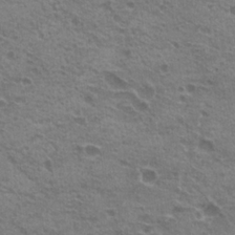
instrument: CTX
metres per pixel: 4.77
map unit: Hto
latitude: 21.5749
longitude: -31.8584
